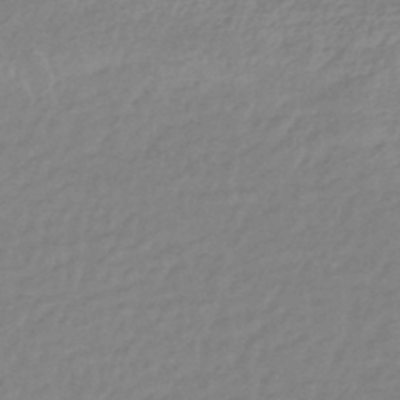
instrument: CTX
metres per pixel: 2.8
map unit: eHb
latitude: -44.2928
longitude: 89.6155
